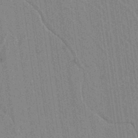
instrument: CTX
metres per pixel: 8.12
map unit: lAvf
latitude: 6.6490
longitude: 164.3873
